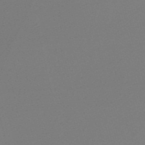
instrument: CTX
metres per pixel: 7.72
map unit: Nve
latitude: -56.7841
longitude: 62.0283
